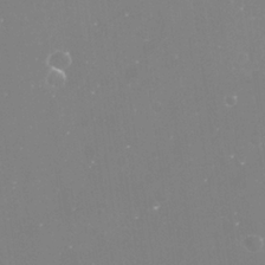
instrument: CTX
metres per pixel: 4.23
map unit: Nve
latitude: -17.3888
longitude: -59.2726
